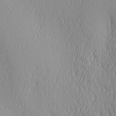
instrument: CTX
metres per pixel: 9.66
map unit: Ave
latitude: 2.8191
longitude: -113.0080
